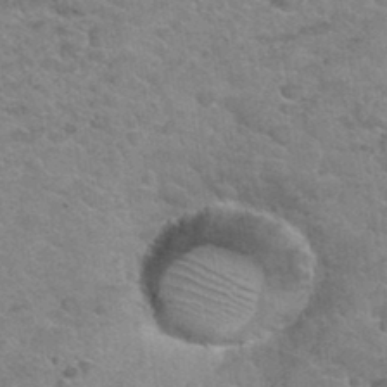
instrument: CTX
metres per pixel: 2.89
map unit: Hto
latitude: 34.7624
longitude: -52.4412
